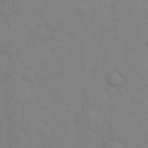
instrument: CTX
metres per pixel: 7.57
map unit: eHh
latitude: 18.6112
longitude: -63.9339
